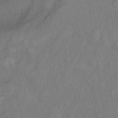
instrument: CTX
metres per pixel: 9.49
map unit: Nhu
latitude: 9.7828
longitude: -26.1767
